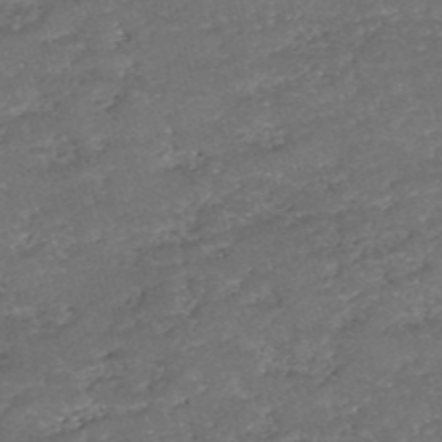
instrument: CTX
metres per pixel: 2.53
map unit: eHh
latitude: -54.3117
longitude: -90.2711
